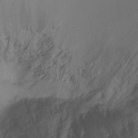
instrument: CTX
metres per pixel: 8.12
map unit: Ht
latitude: -7.8611
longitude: -37.9150
